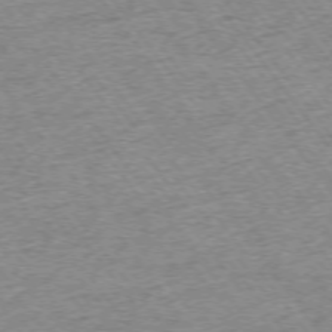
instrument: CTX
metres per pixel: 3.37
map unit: Ap
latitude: -74.7275
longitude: -88.3657
